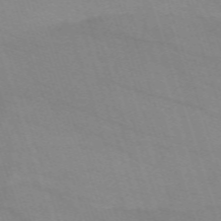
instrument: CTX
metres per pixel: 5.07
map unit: eHh
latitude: -64.1417
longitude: 52.4062
